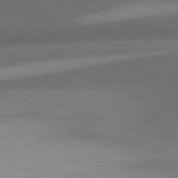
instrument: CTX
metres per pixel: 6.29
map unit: lApd
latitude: 81.7072
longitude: 137.7666
